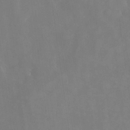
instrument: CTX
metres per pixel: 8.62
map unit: HNhu
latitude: -24.3306
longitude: 51.1809
